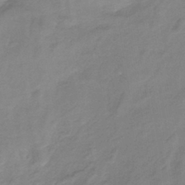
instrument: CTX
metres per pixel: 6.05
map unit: lHb
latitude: -40.1039
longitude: 66.8408
